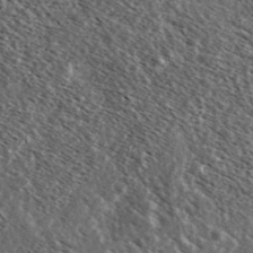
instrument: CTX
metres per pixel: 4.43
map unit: Ave
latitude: 37.8772
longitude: -108.9513
